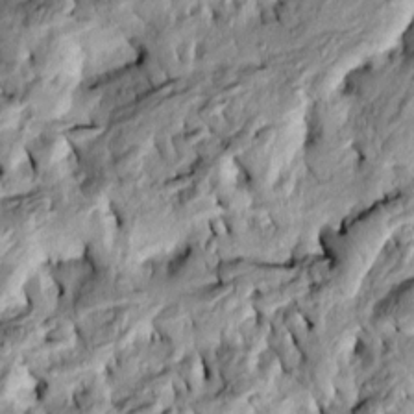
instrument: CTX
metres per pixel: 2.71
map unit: Htu
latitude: -4.8219
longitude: 157.2376
